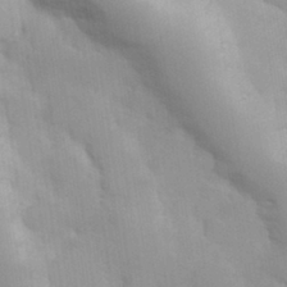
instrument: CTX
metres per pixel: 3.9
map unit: Hve
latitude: 30.8569
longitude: 150.8597
